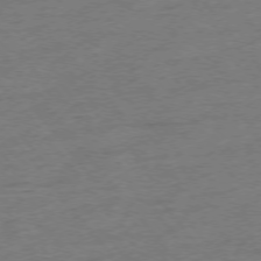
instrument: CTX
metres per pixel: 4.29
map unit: Hpe
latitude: -76.2362
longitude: -12.5168
